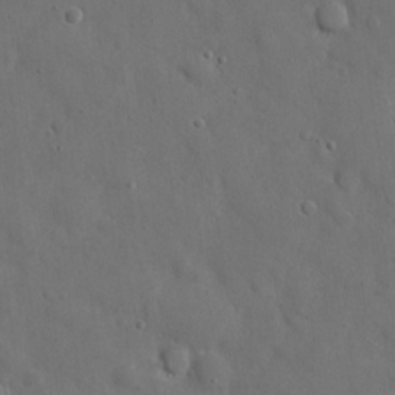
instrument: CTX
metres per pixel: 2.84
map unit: eHh
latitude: 22.1200
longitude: -62.8569
